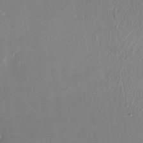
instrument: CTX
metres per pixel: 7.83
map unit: Nhe
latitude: -27.4643
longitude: -110.2523
